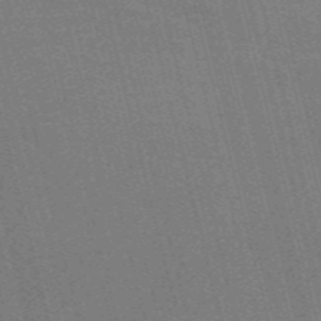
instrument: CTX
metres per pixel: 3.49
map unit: Nve
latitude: -58.1038
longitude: 62.2550
